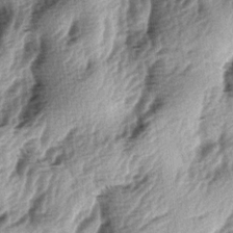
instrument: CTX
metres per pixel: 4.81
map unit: lAa
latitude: -5.6910
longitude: -124.1011
